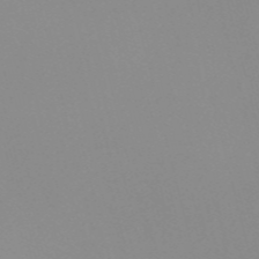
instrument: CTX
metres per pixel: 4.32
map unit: Nve
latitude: -57.3321
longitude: 59.9745
